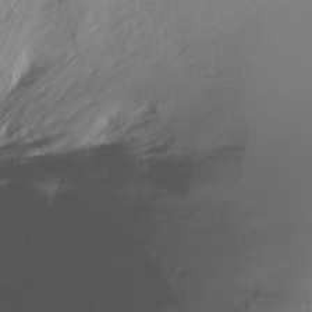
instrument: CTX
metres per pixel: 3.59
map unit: Htu
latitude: -14.7086
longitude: -45.1970
